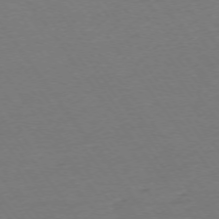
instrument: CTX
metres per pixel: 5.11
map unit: Ap
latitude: -75.1620
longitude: -83.8394
